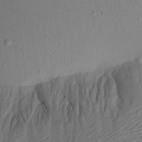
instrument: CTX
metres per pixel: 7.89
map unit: Aa
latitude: 22.5357
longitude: -144.8947
